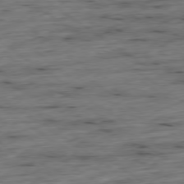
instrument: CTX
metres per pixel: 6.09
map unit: Hpe
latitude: -79.3131
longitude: 12.8219
